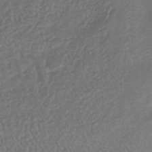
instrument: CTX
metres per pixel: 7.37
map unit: lHb
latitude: -36.7841
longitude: 70.2740
